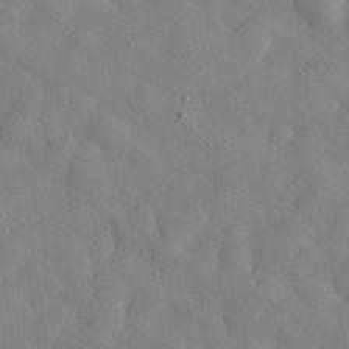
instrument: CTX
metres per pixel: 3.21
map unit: eHh
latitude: 31.1970
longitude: -71.0080
